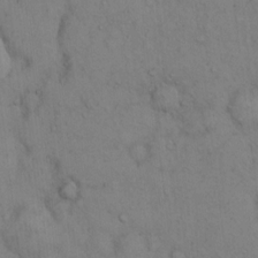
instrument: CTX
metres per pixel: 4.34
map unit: Hto
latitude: 12.1200
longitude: -59.6505
